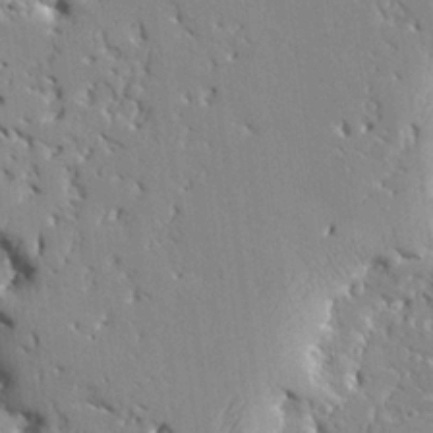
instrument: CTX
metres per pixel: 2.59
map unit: Ave
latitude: 23.9339
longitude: -130.1200
